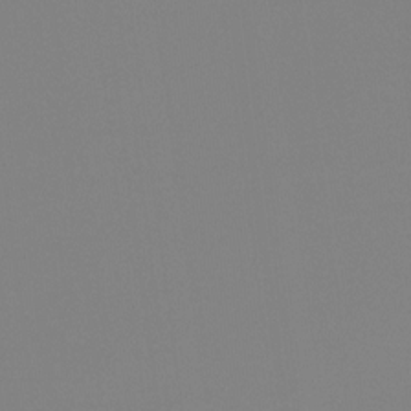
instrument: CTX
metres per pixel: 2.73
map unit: Ht
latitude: -14.0472
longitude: -51.3859
